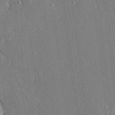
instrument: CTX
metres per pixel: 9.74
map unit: Ave
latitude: 15.5938
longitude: -140.0444
